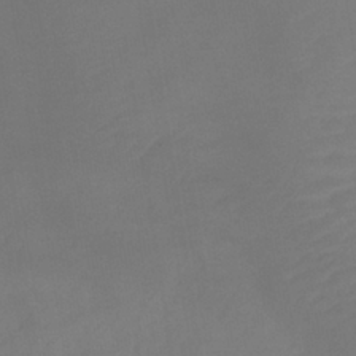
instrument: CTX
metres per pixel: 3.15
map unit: lHb
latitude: -37.8233
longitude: 74.2740
